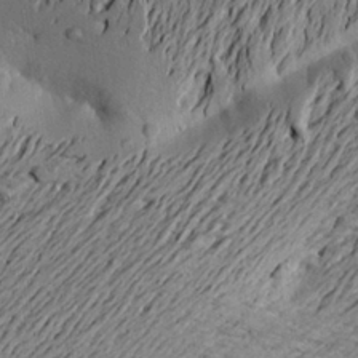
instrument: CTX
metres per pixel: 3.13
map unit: Aa
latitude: 20.9136
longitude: -149.3293
